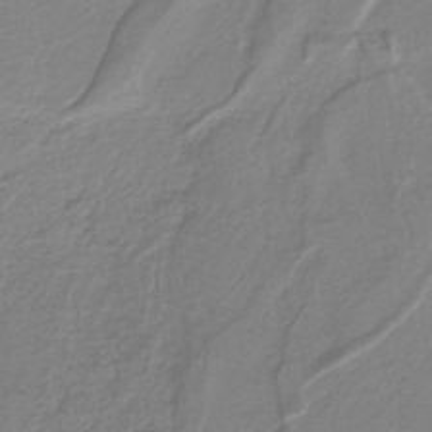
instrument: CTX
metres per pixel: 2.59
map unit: lHb
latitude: -40.4062
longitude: 51.6911
